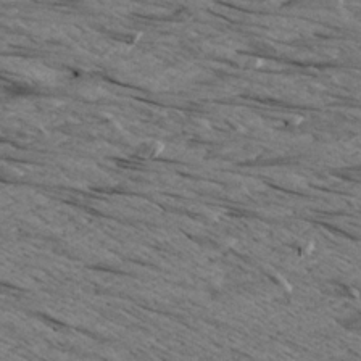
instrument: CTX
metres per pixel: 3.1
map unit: Aa
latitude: 8.6302
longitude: -139.0080
